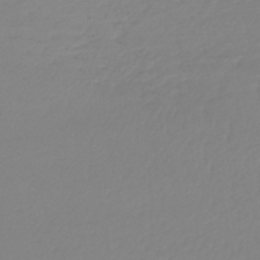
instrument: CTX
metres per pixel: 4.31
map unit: lHb
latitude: -45.8422
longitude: 67.1431
